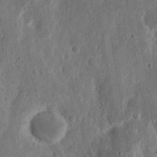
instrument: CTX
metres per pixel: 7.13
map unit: Nhu
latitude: 15.1593
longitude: -74.2712
